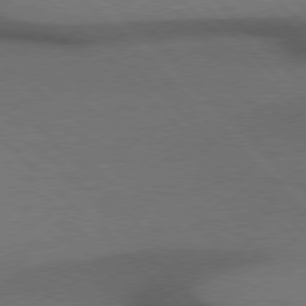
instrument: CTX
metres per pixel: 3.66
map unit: Hpe
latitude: 76.9324
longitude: -156.1577
